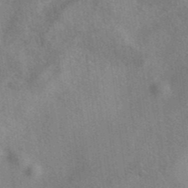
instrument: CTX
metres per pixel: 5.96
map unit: eAb
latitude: 41.5560
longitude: 110.5006
